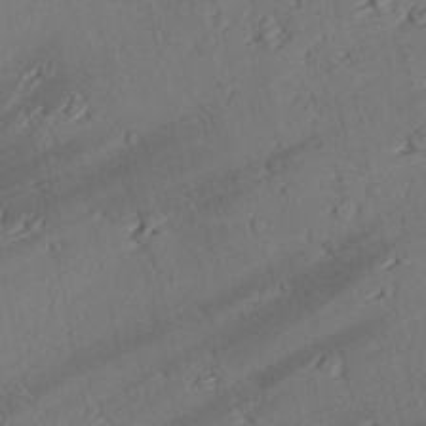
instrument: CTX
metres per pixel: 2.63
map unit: lAvf
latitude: 26.6491
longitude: -110.4412
